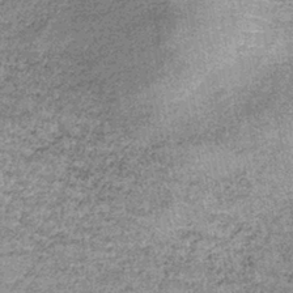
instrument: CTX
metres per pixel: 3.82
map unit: lHb
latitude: -36.0850
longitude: 64.8030
